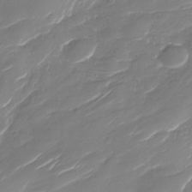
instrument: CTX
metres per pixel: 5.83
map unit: Nhu
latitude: -30.0094
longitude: -72.0255
